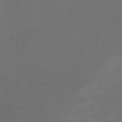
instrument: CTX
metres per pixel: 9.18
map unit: lHb
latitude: -39.4455
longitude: 69.2564
